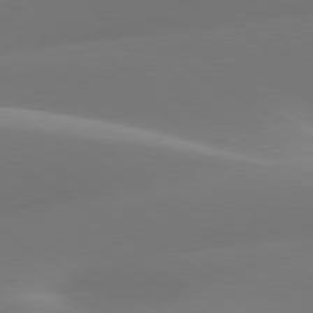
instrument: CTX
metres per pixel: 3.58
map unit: lApd
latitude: 79.7828
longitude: -93.4615
